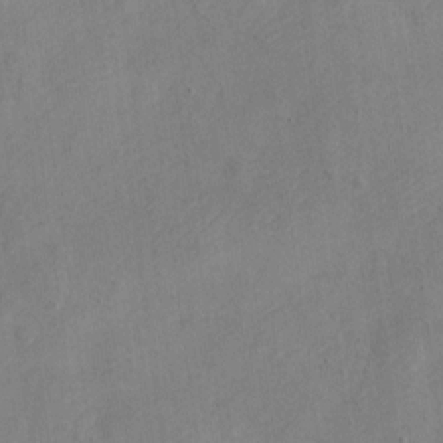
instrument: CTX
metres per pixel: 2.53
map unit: Nve
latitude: -24.0850
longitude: 107.2754
